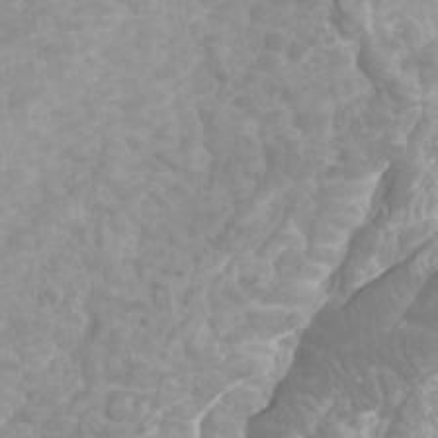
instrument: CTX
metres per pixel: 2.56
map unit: Ht
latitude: -4.0661
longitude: -18.5923
